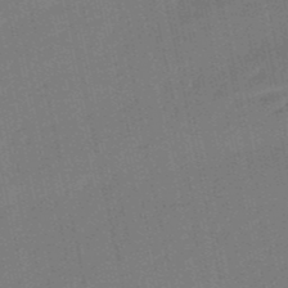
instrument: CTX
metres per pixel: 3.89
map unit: lHb
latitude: -50.8597
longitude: 79.7099
